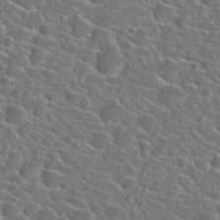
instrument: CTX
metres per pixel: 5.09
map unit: Hto
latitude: 23.8016
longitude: -45.2348
